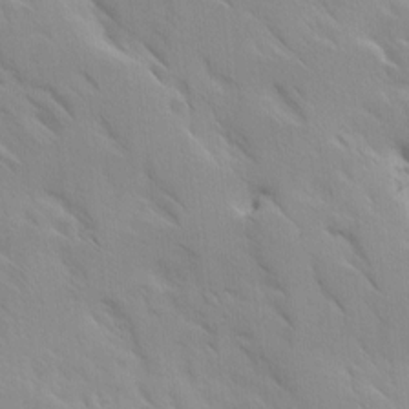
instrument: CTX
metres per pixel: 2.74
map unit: Ave
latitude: 9.0081
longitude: -103.9528
